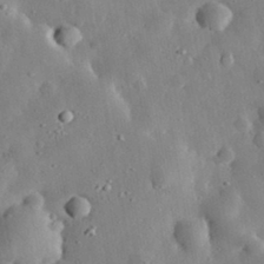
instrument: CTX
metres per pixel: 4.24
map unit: eHh
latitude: 32.1200
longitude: -77.3481
